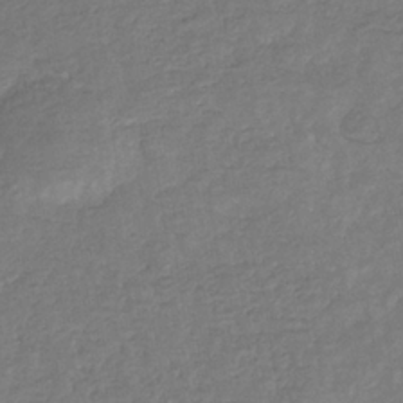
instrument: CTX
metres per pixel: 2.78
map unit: eHb
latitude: -34.6329
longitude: 77.0675
